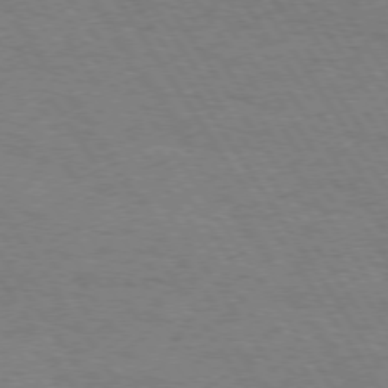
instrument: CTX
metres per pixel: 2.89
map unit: Hpe
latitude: 73.9151
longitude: -132.0255
